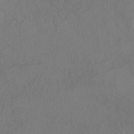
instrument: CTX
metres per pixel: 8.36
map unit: HNhu
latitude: -40.3684
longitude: 104.8597
